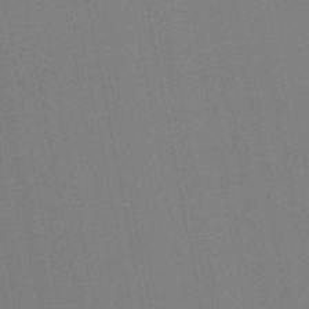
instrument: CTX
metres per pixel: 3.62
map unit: lHb
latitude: -48.9731
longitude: 67.0675
